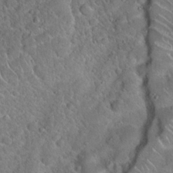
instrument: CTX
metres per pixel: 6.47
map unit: Hto
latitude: 20.2145
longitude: -50.3278
